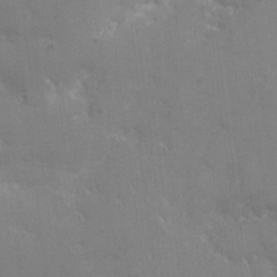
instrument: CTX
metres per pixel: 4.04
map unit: eHh
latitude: 6.2334
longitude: -66.1011
